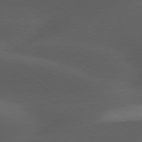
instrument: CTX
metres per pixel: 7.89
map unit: lApd
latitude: 77.8394
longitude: -55.4237
